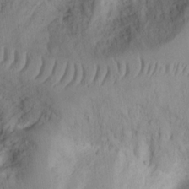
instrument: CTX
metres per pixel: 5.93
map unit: Ht
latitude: 9.7639
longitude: -74.5735
